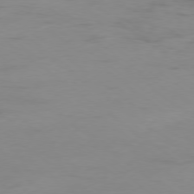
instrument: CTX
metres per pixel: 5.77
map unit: Hpe
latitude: -78.8597
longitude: 13.9556
